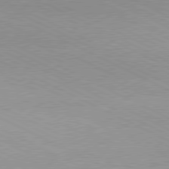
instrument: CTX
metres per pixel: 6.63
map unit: lApd
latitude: 79.9528
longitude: -128.2522
